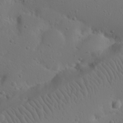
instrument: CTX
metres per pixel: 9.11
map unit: Nhu
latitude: 22.7246
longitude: -72.2145
